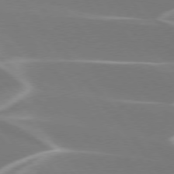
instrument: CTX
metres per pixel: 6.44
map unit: lApd
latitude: 75.9150
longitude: -62.7436
